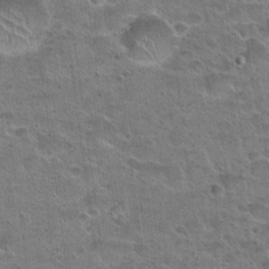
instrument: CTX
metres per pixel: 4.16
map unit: Hto
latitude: 23.3671
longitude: -49.2537
